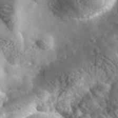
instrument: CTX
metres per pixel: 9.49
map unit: lHvf
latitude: 36.9514
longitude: -87.8772
